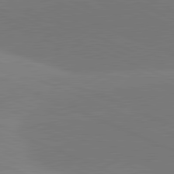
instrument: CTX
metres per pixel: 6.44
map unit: lApd
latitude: 81.8772
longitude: -155.2537
